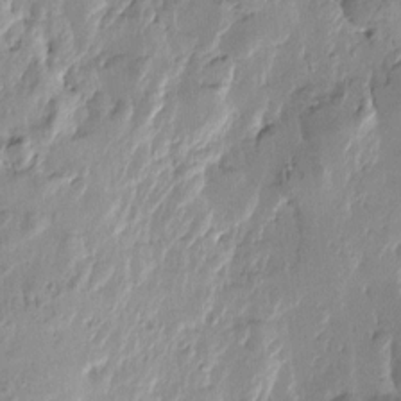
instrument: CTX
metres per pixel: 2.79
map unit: Htu
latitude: -0.5196
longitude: -177.5371
